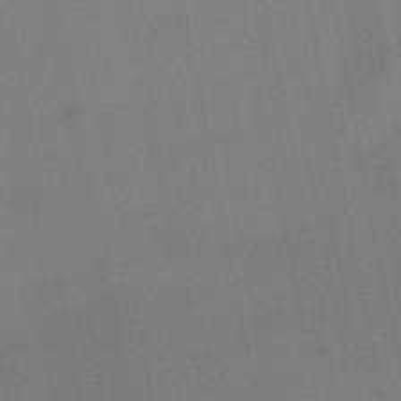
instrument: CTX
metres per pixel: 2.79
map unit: lHb
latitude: -50.3684
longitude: 81.4833
